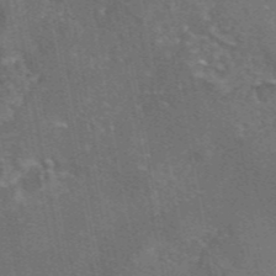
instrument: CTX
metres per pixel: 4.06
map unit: eAb
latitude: 45.7827
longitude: 108.7463
